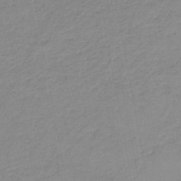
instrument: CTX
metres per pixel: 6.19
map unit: HNb
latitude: -45.0486
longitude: -42.6302
